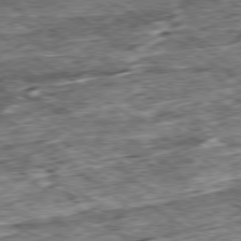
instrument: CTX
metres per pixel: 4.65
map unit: Ap
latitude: -79.6721
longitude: -84.7057
